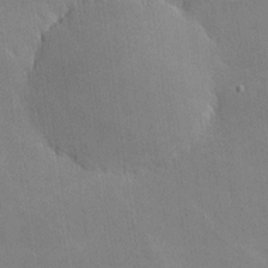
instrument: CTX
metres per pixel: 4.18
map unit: lHvf
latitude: -10.6330
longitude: -102.4790
